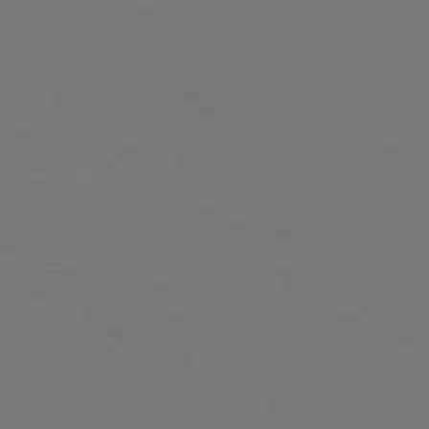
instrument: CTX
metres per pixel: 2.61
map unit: Hpe
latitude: 78.0633
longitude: -174.8002
